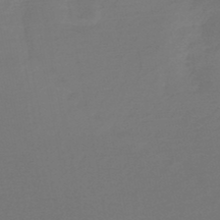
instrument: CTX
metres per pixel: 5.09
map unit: HNb
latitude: -47.7288
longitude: -43.1970
